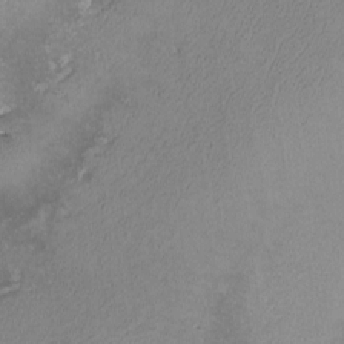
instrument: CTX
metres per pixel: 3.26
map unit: lHvf
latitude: -13.2565
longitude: -101.4238
